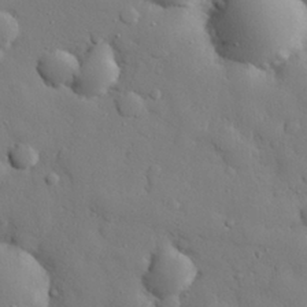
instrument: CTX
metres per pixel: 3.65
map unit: eHh
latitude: 27.9150
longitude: -78.3279
